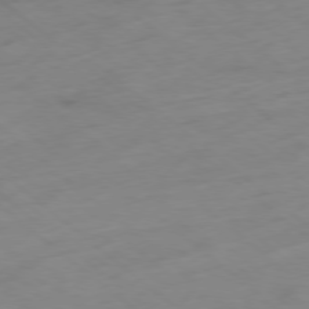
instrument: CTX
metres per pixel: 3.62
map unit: Hpe
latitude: -78.5007
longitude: -17.1214
